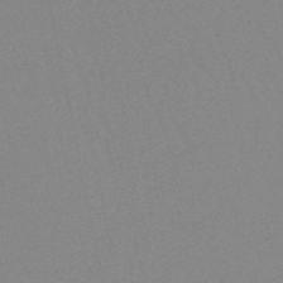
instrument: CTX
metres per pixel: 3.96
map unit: lHb
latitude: -48.0472
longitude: 64.4818
